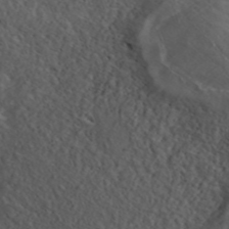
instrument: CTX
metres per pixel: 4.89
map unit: ANa
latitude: 41.0836
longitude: 34.2739
